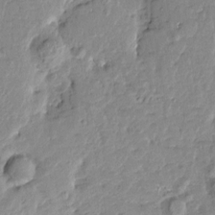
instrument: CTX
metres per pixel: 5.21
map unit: Htu
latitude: 1.0647
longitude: -179.9717
